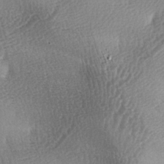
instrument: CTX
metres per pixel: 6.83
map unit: lAa
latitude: -4.8975
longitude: -121.4238
